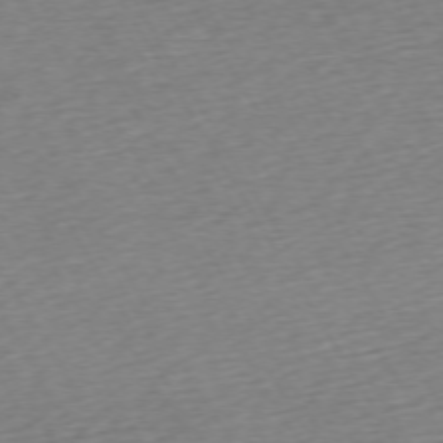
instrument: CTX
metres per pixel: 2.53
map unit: Ap
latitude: -72.9919
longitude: -69.0270
